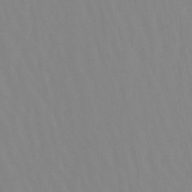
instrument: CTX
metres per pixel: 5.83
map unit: lHb
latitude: -48.0472
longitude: 76.1984
